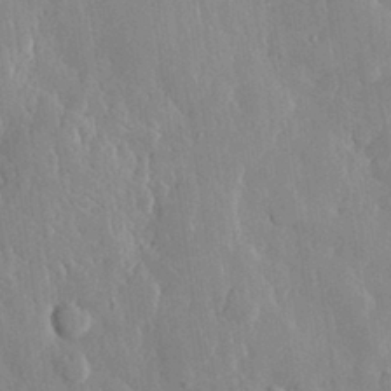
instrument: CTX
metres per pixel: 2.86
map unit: eHh
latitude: 29.3859
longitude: -79.4427
